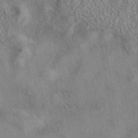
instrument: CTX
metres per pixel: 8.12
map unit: eAb
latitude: 42.4790
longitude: 109.8233
